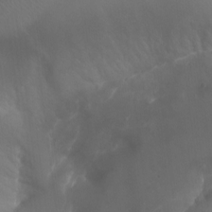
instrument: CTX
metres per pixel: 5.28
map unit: Aa
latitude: -13.4077
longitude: -67.2348
